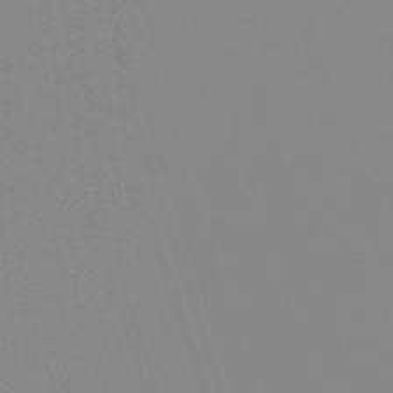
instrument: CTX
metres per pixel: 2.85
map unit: lHb
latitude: -48.8408
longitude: 81.3888
